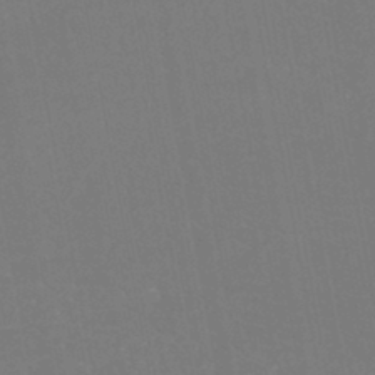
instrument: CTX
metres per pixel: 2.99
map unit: ANa
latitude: -45.2754
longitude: 104.4062
